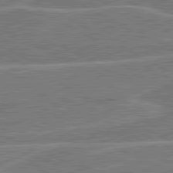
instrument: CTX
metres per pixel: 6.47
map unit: lApd
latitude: 81.1214
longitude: 122.6708
